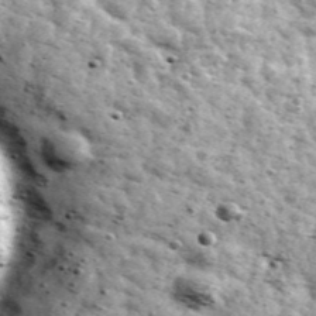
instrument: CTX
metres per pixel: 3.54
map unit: Ave
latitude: 41.7828
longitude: -106.4034
